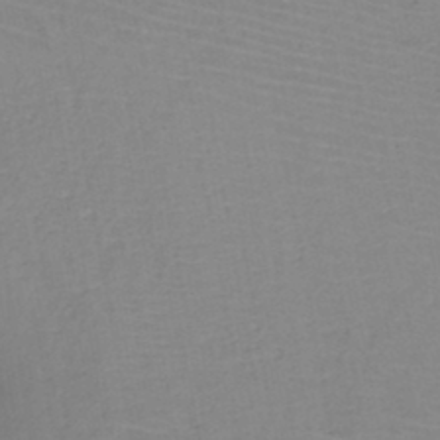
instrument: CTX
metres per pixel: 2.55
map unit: HNb
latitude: -45.6155
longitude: -42.8569
